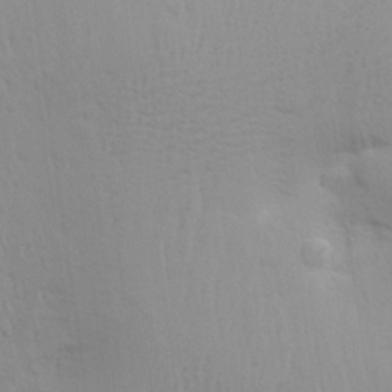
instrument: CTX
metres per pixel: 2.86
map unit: Aa
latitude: 29.8016
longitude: -134.7624
